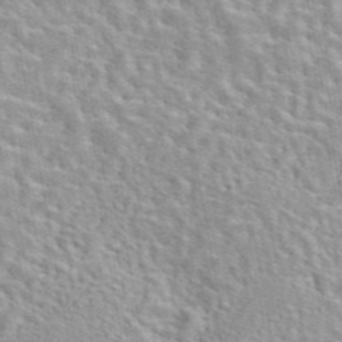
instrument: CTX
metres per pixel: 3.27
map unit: eAb
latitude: 44.0444
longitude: 110.0283
